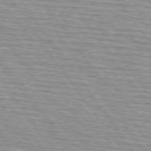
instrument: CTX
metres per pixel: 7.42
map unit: lApd
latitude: 74.4979
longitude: -75.7261
